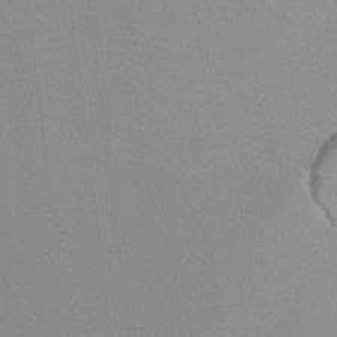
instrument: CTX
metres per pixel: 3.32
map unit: Hto
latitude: 7.2537
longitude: -30.8002
